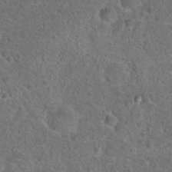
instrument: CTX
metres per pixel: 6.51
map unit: Hto
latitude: 23.4993
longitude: -47.9339
